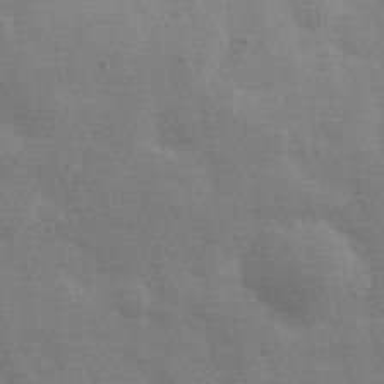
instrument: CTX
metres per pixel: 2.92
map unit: eHh
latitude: 33.4049
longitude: -70.3278
